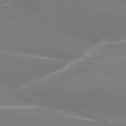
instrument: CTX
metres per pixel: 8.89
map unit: lApd
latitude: 75.0081
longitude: -63.0648
